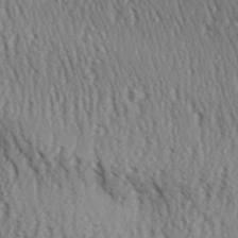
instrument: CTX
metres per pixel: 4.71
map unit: Aa
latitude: 30.1389
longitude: -139.0080
